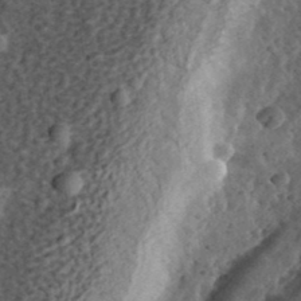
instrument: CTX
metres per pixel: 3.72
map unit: eHh
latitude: 37.1592
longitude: -79.3293
